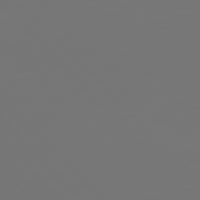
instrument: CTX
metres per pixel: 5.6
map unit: Hpe
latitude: 77.0080
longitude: -163.7072
